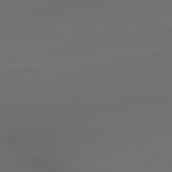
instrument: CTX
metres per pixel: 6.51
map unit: lApd
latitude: 79.0648
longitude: -172.3089
